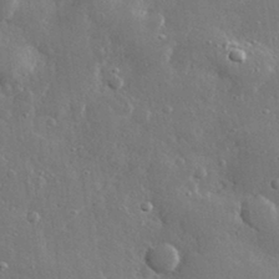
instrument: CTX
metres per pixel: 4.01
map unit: lHvf
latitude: 31.7261
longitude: -90.7246
